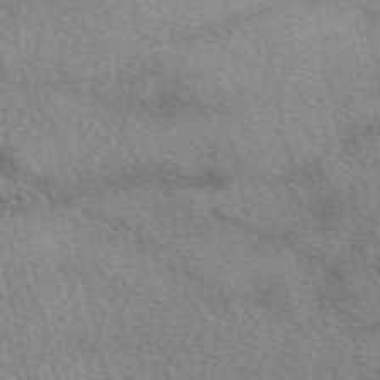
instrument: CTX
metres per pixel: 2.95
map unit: eAb
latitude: 49.8205
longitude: 113.9745
